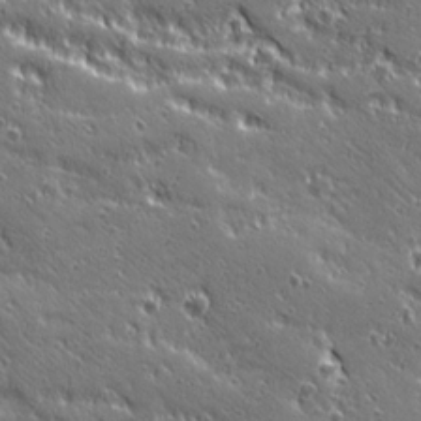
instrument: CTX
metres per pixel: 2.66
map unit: Ave
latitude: 20.3845
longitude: -135.8205
